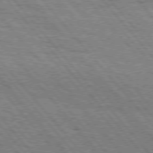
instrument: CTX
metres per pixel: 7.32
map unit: Hpe
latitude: 75.5749
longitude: -153.9339
